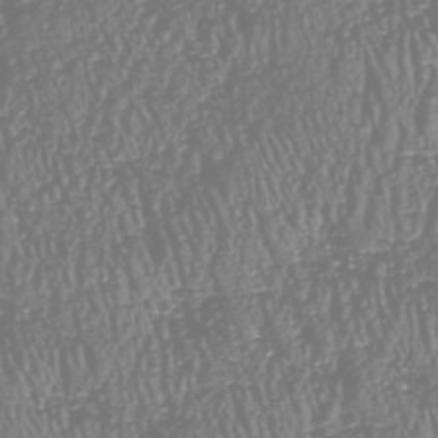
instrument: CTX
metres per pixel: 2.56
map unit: HNhu
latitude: -47.3698
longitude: 29.1242
